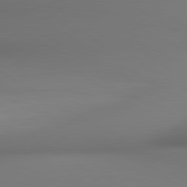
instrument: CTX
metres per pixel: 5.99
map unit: lApd
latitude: 80.5357
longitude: 136.9541
